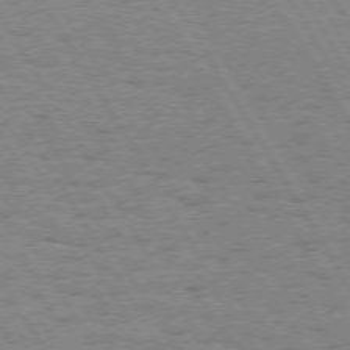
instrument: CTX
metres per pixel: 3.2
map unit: Hpe
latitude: 74.3656
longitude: -135.3103
